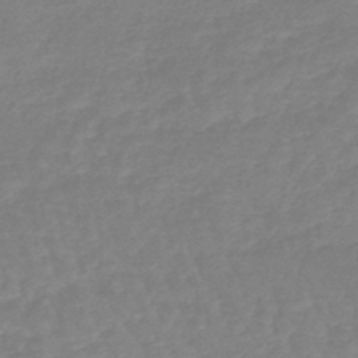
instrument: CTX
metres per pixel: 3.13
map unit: eHb
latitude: -45.3699
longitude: 81.3510
